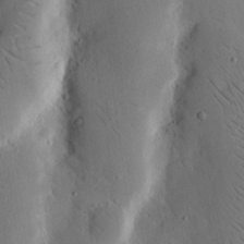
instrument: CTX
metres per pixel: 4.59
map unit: Nhu
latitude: 15.5372
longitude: -77.6316
